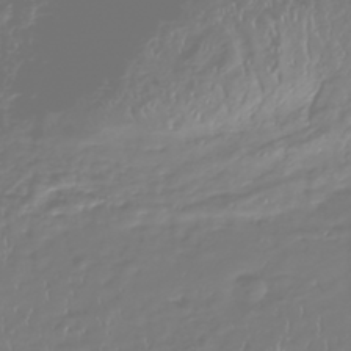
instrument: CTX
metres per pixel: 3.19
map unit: HNhu
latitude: -47.2376
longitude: 29.2754
